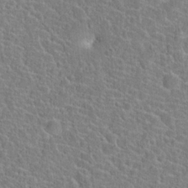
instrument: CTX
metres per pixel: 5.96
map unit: Hto
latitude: 21.6694
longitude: -45.2537
